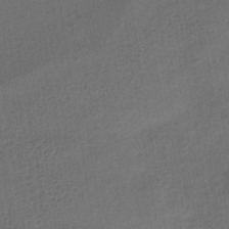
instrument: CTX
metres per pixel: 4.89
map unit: lHb
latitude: -38.7085
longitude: 71.3699
